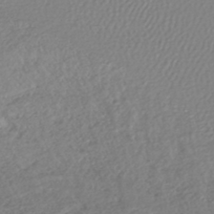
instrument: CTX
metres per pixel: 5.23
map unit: lHb
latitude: -43.6532
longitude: 72.1794
